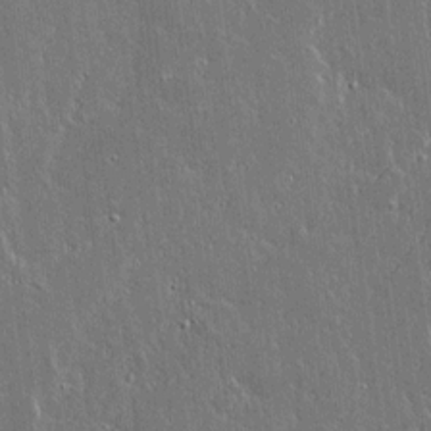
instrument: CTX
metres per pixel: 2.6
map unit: lAvf
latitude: 14.6113
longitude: -128.8758
